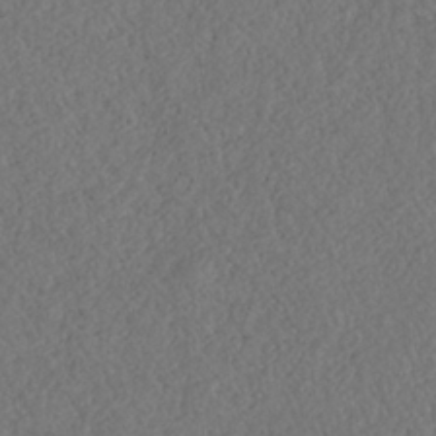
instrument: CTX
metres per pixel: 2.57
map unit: HNhu
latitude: -36.7085
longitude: 33.0109
